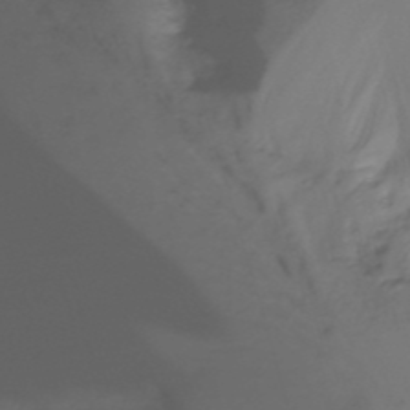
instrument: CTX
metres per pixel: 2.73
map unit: Nhu
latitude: -14.0850
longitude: -53.4616
